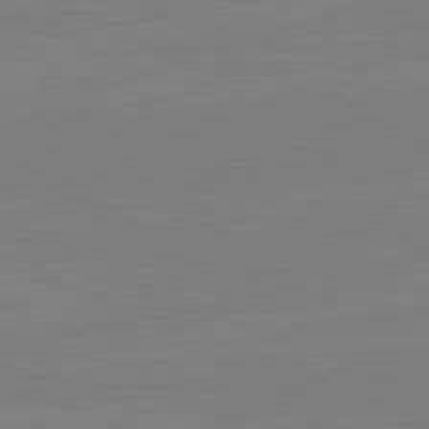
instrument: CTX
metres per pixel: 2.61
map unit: lApd
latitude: 82.1199
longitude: -157.8961
